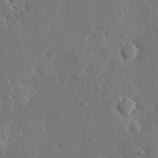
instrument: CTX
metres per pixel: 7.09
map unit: Ave
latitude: 16.6868
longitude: -140.1011
